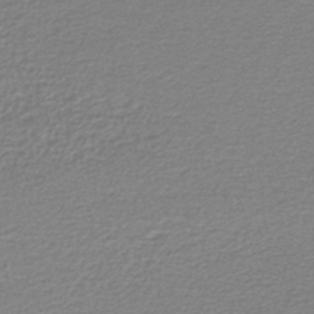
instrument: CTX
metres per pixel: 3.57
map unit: lHb
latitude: -45.2565
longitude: 63.0864
